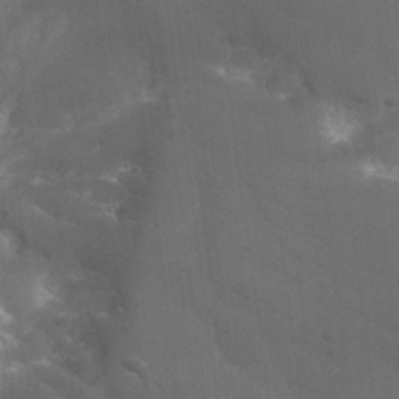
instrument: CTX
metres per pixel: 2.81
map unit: Hto
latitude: 25.5371
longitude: -45.0269
